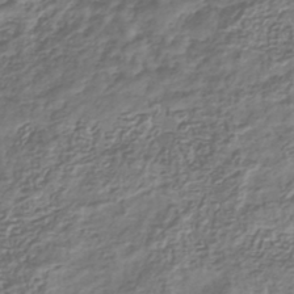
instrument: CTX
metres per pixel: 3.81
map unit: lHb
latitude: -39.7667
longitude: 71.5399
